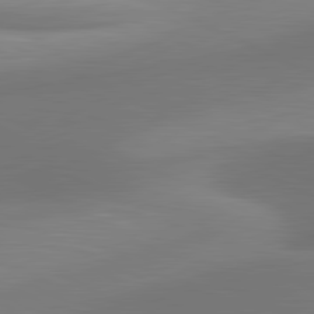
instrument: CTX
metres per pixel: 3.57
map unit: lApd
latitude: 81.2159
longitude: 131.7477
